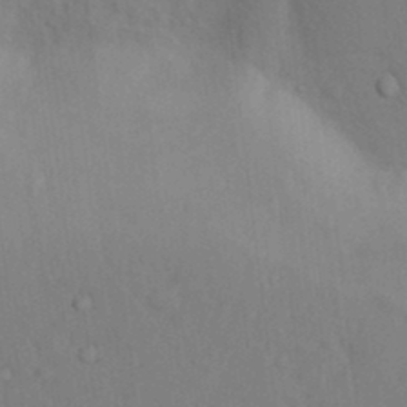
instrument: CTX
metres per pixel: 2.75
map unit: Nhu
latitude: 13.0837
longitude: -28.3845
